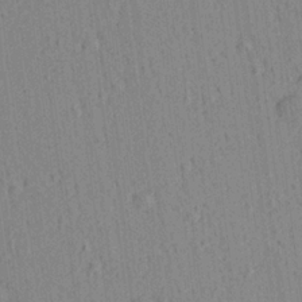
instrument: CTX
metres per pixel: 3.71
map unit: Aa
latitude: 21.8017
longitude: -139.3293
